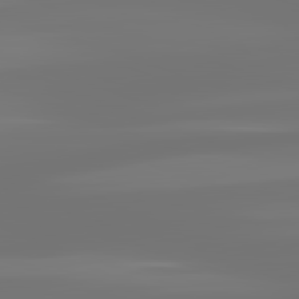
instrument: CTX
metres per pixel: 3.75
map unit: lApd
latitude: 83.0080
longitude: -131.5183
